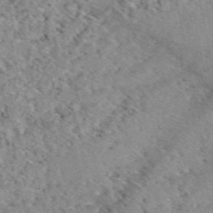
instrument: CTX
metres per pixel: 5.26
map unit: eAb
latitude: 49.0458
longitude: 109.9367
